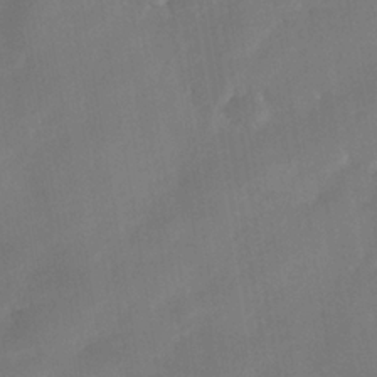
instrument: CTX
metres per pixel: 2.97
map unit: Nhe
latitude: -37.5588
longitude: -117.5560
